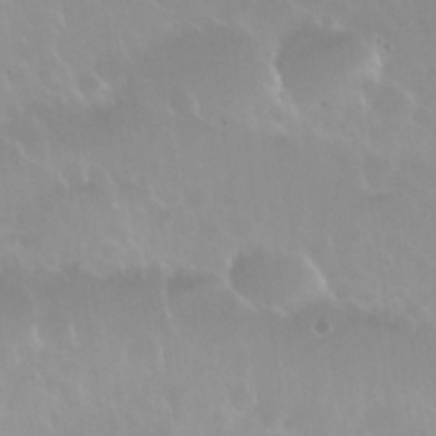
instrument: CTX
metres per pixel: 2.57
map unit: Nhu
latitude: 29.9717
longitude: -56.2522
